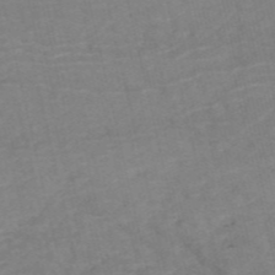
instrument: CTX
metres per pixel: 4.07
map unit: HNb
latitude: -54.1417
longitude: -47.7261
